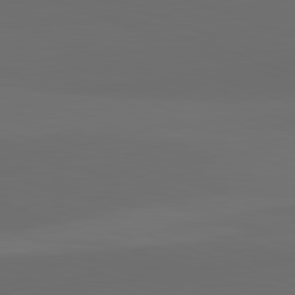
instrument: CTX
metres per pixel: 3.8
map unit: lApd
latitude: 82.1955
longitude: 134.5952
